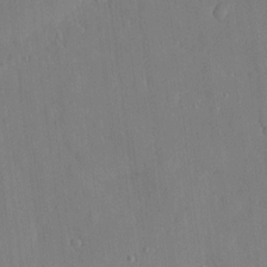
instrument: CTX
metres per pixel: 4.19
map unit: eHh
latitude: 5.1781
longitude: -72.8002
